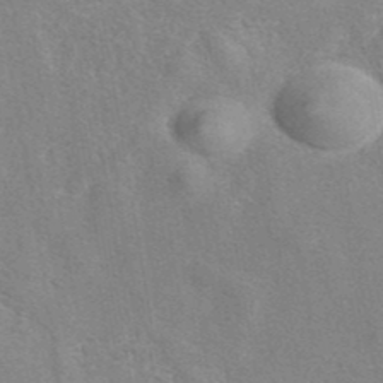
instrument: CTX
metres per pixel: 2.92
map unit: eAb
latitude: 40.1577
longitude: 106.9731
